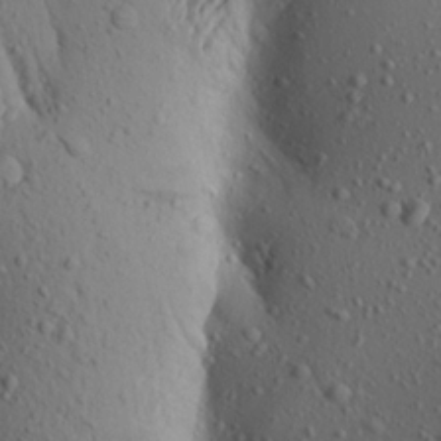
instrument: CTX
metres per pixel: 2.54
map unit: Aa
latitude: 19.1781
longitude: -148.4979
